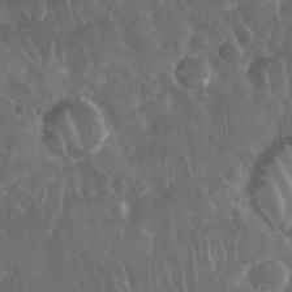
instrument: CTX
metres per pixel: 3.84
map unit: Nhu
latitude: 28.4223
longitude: -65.0458
